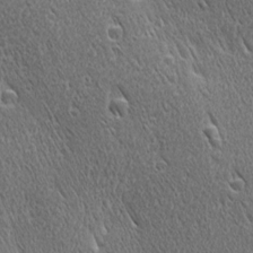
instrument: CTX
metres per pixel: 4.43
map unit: Ave
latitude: 21.4805
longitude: -137.0459
